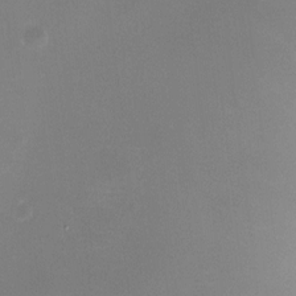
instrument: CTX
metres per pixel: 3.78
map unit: HNhu
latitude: 6.6301
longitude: 8.1795
